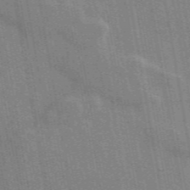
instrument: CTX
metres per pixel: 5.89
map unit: ANa
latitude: 49.4804
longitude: -80.1389
